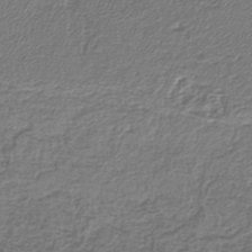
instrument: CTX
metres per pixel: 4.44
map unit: lHb
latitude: -42.4062
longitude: 61.7856
